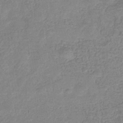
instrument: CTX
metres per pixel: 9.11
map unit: eHb
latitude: -32.4818
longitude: 75.1054
